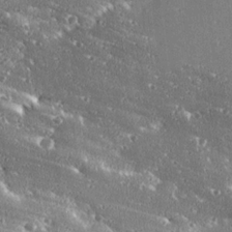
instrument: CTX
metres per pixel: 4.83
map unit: Ave
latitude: 18.6868
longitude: -137.5182
